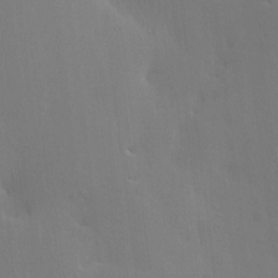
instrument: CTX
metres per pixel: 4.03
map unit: Nve
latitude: -8.3117
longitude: 175.5966
